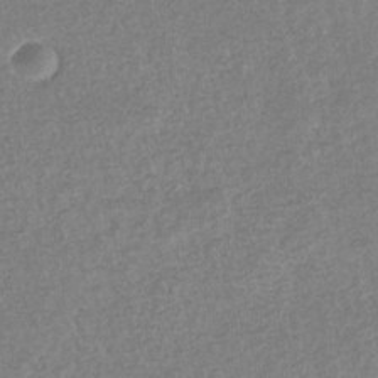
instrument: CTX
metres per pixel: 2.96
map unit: eHb
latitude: -34.4818
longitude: 76.4818
